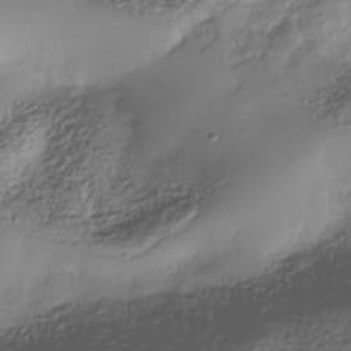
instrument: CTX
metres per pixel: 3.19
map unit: Nhe
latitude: -37.9367
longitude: -147.4427
